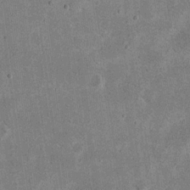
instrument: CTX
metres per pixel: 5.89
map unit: eHh
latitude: 20.2145
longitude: -71.3293
